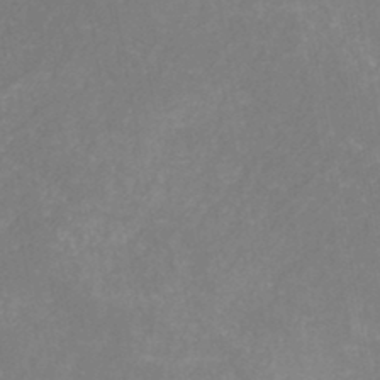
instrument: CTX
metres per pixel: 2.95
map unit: HNb
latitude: -44.8597
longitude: -45.0080
